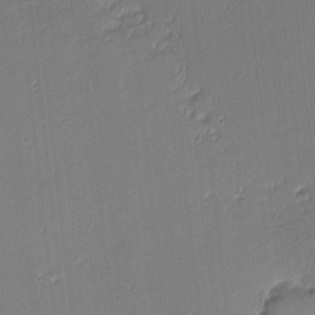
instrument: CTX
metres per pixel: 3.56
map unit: eHh
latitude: -3.5399
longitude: -82.2333
